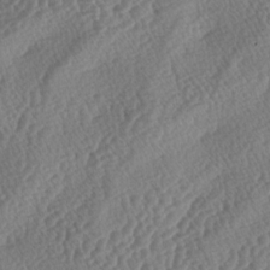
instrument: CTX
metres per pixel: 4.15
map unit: lAa
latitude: -3.8989
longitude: -128.1011
